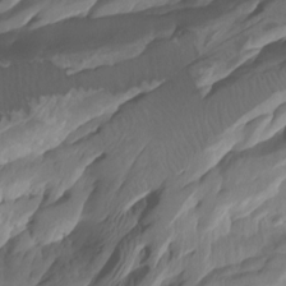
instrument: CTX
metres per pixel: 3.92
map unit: Nhu
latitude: -8.1039
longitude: -67.3481
